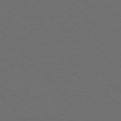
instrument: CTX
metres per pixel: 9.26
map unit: Hpe
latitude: 76.7813
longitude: -162.9892
